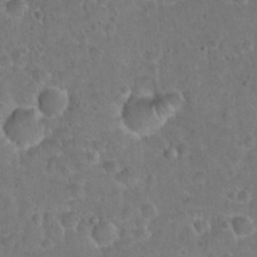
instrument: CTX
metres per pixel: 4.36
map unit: Hto
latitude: 21.4994
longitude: -48.3656
